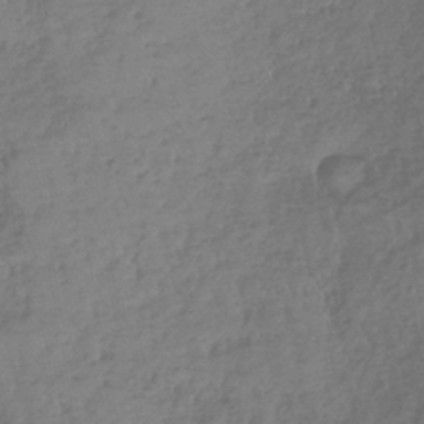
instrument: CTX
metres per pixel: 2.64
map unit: lHb
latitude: -39.4644
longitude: 68.3873
